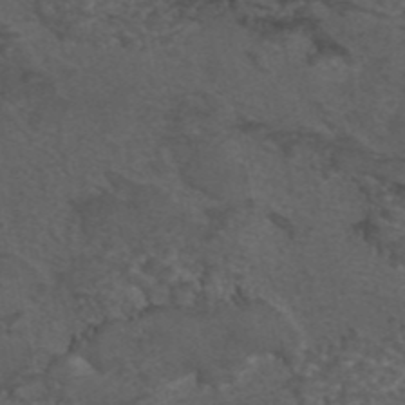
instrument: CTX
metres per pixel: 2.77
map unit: eAb
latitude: 43.8017
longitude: 104.9919
